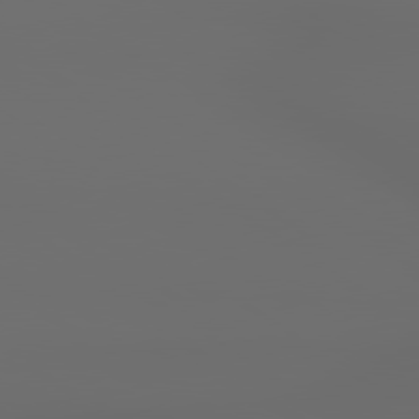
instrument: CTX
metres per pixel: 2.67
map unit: lApd
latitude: 79.9906
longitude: 164.3118
